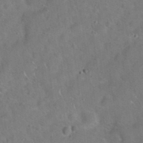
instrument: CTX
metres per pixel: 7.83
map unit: Hto
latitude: 20.7435
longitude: -49.8583
